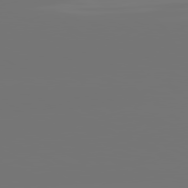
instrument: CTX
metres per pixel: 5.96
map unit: lApd
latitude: 81.3104
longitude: -152.3279
